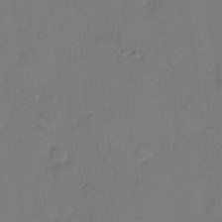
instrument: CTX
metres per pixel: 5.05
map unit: Hto
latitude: 7.4804
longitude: -62.5546
